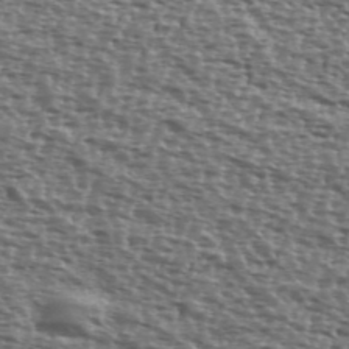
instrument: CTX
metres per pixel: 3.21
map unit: Ave
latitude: 39.8205
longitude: -111.8772
